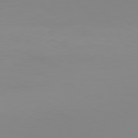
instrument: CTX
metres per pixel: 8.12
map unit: Hpe
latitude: 78.2145
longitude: -144.6679
